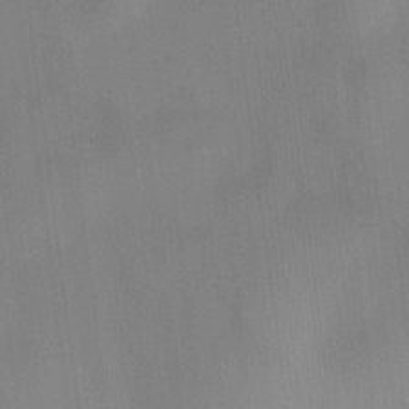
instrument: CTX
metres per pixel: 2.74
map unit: HNhu
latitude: 8.9136
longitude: 9.3510
